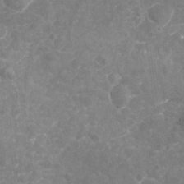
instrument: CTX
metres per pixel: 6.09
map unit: Nhu
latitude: -18.1606
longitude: -56.9702
